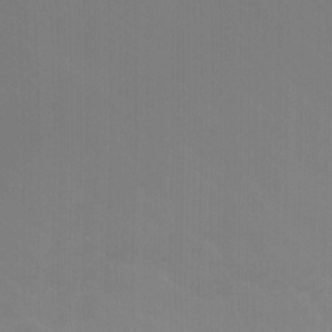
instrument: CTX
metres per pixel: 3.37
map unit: Nhu
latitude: -8.8408
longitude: -84.9136
